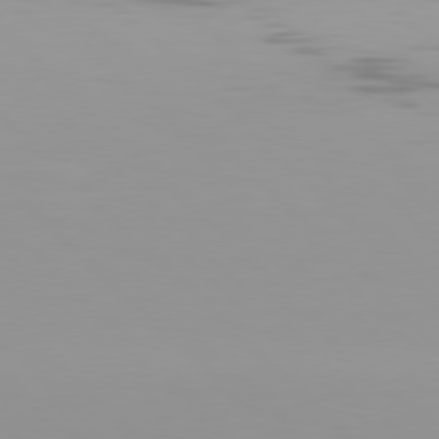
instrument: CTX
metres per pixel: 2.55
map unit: Hpe
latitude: 77.3292
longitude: -171.1403
